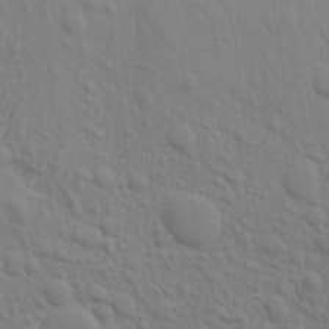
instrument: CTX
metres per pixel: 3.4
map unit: Aa
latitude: 16.4979
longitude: -145.7449
